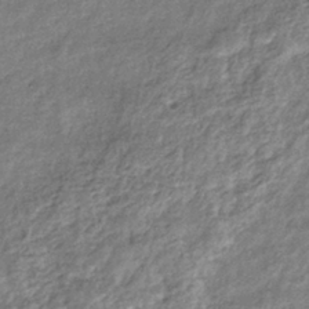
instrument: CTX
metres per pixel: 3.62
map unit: eHb
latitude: -39.5777
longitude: 81.3510
